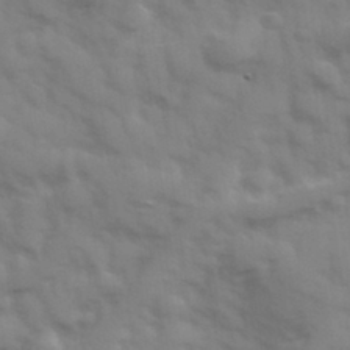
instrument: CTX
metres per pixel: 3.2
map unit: Hve
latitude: 32.6490
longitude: 150.5007
